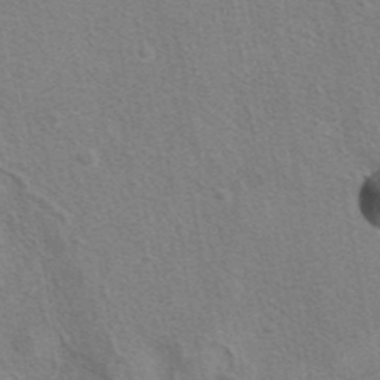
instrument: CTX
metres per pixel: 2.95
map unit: eAb
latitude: 40.7435
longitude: 106.9164
